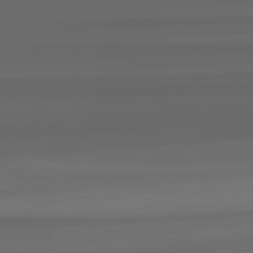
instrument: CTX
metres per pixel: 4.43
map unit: lApd
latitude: 82.4034
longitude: -172.5545
